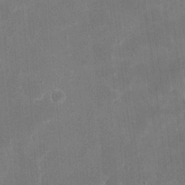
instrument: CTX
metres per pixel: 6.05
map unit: eHh
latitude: 20.1011
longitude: -67.7638
